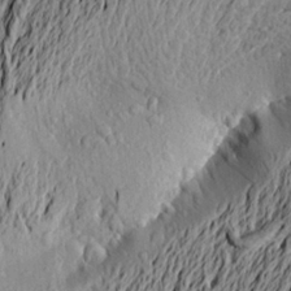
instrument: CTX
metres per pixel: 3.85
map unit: Aa
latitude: 20.8380
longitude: -149.8772
